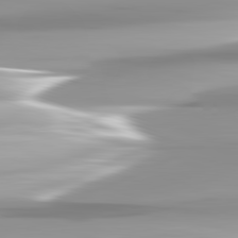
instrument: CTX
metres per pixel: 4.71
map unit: lApd
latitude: 82.7246
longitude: -139.0458
